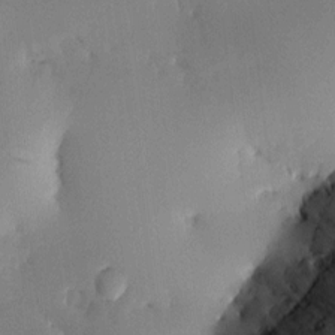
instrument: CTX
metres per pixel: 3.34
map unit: HNhu
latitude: 10.0444
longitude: 16.1984
